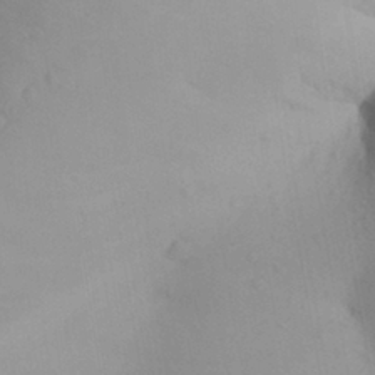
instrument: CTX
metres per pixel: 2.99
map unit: Aa
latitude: 27.7450
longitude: -147.6316
